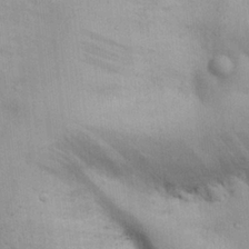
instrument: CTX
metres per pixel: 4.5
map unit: Nhu
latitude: 26.4601
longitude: -69.1214
